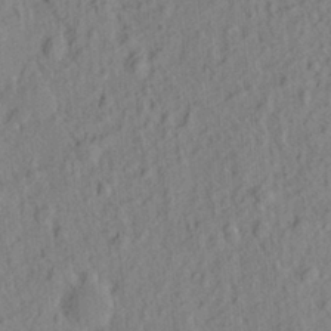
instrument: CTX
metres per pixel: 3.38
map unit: Ht
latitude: 8.1011
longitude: -75.9339
